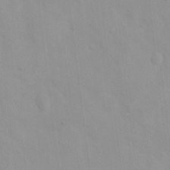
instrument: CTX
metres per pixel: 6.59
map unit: Ht
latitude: 3.2537
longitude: -23.1592
